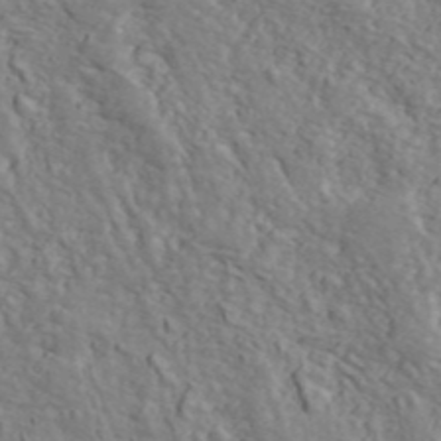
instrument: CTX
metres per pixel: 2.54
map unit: ANa
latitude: 44.3845
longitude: -85.2537
